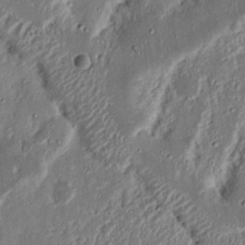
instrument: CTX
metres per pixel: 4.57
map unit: Nhu
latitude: 18.6301
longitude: -72.9703
